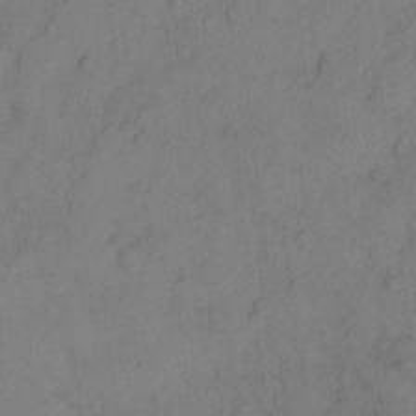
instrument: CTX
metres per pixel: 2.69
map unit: Hto
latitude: 8.4790
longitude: -58.5924
